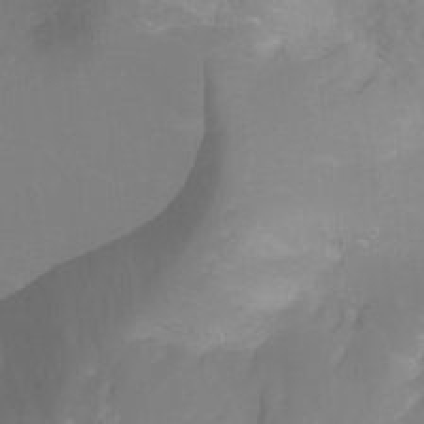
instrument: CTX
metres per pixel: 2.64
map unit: Ht
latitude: -3.2186
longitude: -61.8583
